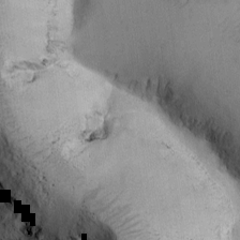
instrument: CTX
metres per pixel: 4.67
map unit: Ave
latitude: -7.5966
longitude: -118.8758
